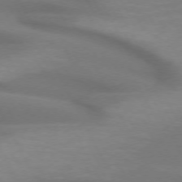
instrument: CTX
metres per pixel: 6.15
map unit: lApd
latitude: 72.3846
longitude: -48.9136
